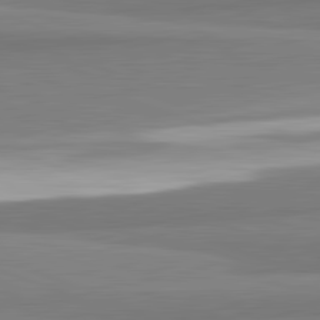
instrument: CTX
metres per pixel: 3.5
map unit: lApd
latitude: 82.3467
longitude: 172.4629
